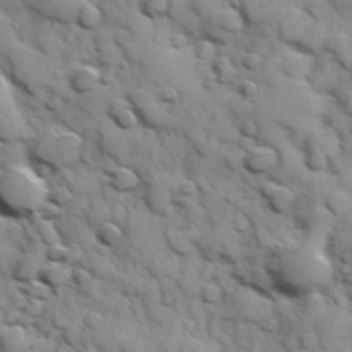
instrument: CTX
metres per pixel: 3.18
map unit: Hve
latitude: 24.4034
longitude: 147.1431
